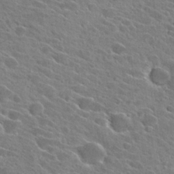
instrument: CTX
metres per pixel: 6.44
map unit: Hto
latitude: 26.7246
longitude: -42.7057
